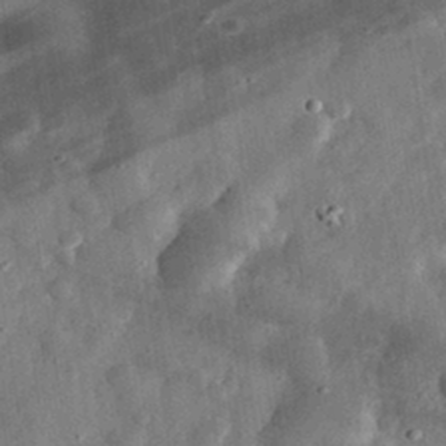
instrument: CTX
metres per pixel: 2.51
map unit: eHh
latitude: 32.6113
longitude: -76.7624
